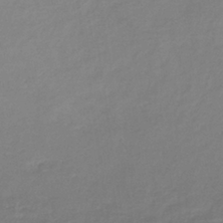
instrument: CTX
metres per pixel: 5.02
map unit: lHb
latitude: -37.0108
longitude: 73.3698
